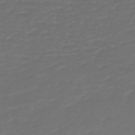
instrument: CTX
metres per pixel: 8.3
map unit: HNb
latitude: -47.6722
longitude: 54.2929
